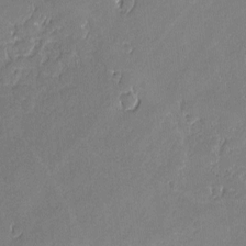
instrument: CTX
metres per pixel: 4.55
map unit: lAvf
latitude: -0.8786
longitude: -106.8947
